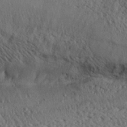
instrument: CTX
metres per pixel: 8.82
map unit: Aa
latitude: 28.2144
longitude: -134.7435
